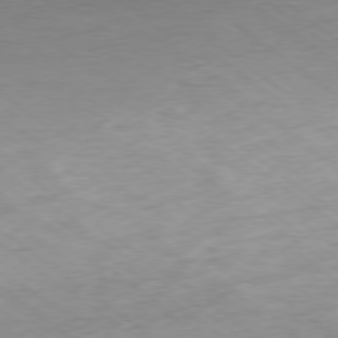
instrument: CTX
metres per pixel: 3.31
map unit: Hpe
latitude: -78.9163
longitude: -22.4790
